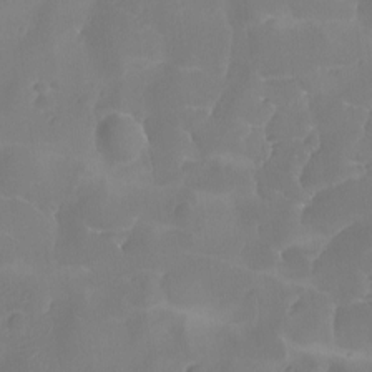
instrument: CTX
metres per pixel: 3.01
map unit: Ave
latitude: -8.1228
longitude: -122.5357
